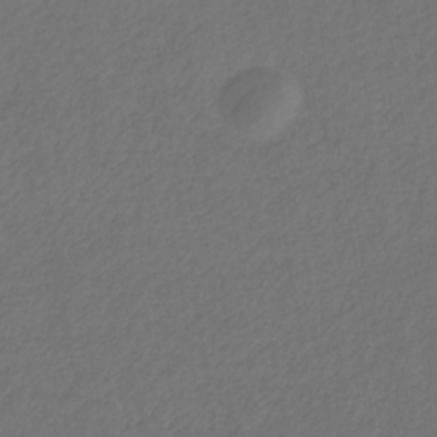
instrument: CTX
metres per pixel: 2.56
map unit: eHb
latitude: -30.4629
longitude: 65.1054
